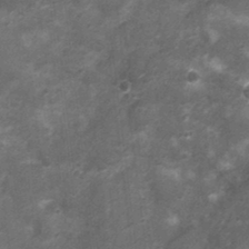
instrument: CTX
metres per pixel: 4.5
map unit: Nhu
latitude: 3.9339
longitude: -18.0822
